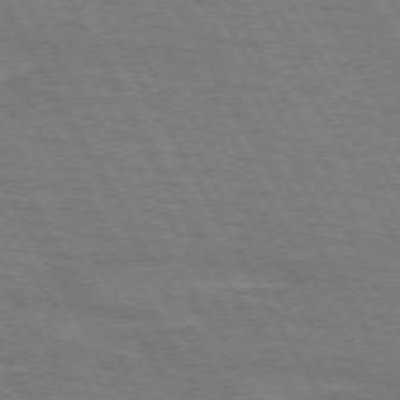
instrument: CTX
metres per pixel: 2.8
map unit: lApd
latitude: 71.8772
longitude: -55.5749
